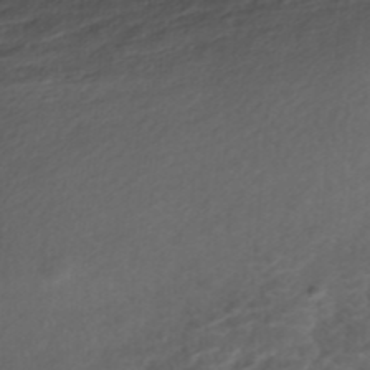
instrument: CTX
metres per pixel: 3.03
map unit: ANa
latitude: -44.8975
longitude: 105.3131
